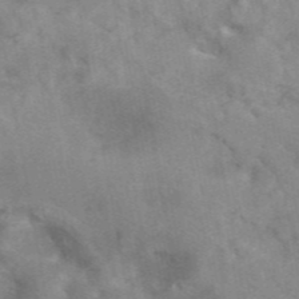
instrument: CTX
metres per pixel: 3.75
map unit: ANa
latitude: 46.1389
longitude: 26.2172
